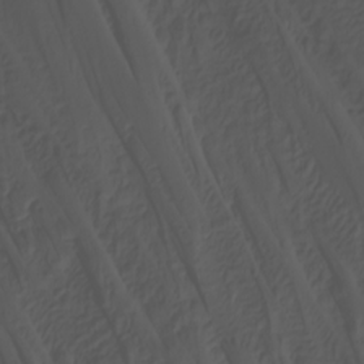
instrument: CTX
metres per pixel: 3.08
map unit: Nhu
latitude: -3.1242
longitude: -74.1956
